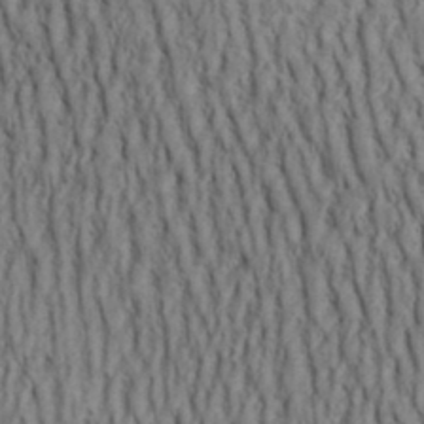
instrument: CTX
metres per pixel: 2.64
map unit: Aa
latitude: 29.8394
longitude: -139.2348
